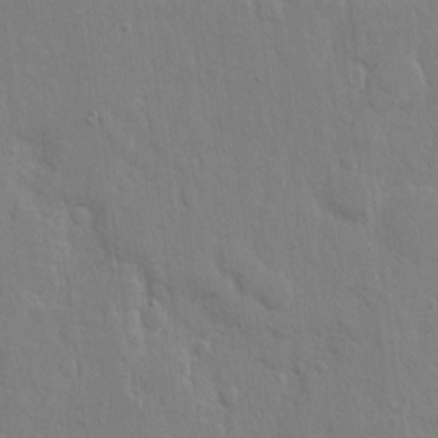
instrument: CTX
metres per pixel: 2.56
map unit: eHh
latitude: 12.5735
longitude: -70.2333
